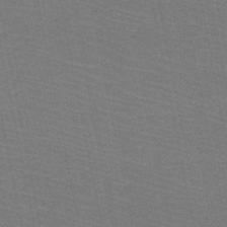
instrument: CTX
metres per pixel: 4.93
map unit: HNb
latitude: -48.6519
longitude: -41.2159
